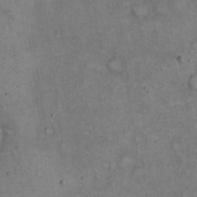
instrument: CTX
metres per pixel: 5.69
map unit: eHh
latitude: 16.7624
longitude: -62.0255
